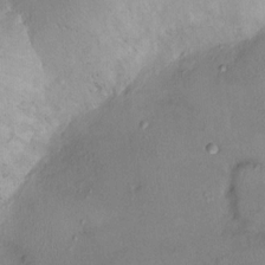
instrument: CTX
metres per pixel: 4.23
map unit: Ht
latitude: -3.7477
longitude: -14.9325
